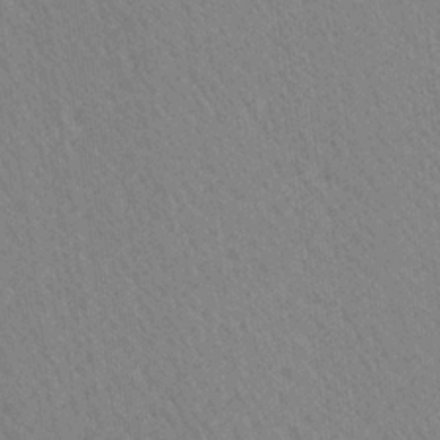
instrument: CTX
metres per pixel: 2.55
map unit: Ave
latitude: 20.8758
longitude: -139.2915
